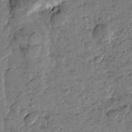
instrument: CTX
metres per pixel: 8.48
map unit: Htu
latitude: -1.0865
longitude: -175.8961
